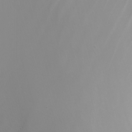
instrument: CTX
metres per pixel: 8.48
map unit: Nhu
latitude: -5.3320
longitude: -91.6505
